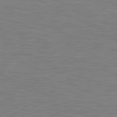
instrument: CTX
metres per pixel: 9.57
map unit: lApd
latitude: 81.0836
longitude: -170.7435
